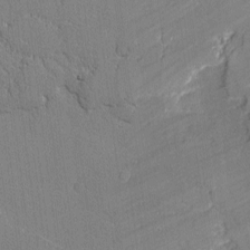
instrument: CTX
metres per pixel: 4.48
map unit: lAvf
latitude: -1.5211
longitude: -108.8002
